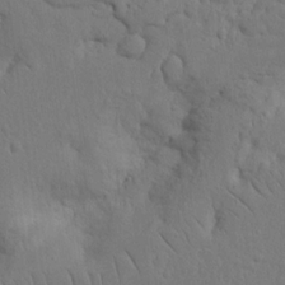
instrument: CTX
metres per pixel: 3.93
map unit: Nhu
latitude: 15.9528
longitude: -75.0458
